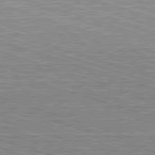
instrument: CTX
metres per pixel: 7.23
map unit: Hpe
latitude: -82.8408
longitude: 9.9556
